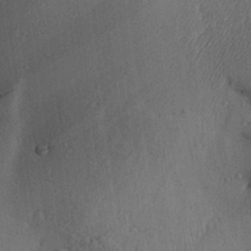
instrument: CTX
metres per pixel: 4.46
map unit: Aa
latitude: 27.6694
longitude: -134.3845
